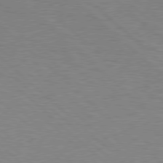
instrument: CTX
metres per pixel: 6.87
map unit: Hpe
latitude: 78.2712
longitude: -159.2348
